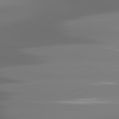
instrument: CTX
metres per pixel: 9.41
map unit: lApd
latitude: 81.2726
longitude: -138.0444
